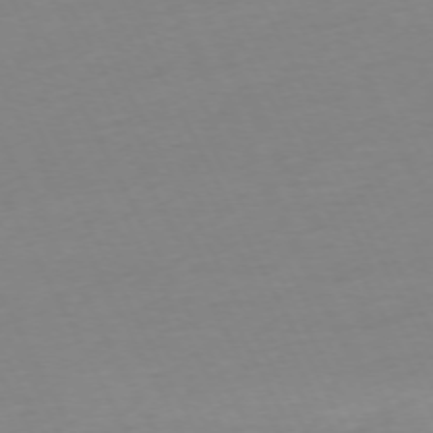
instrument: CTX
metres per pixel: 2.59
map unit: Ap
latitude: -73.5777
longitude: -69.8772
